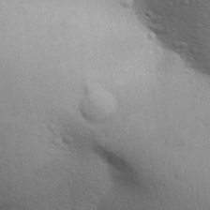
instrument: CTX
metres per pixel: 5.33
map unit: Aa
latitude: 30.9514
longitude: -145.8772
